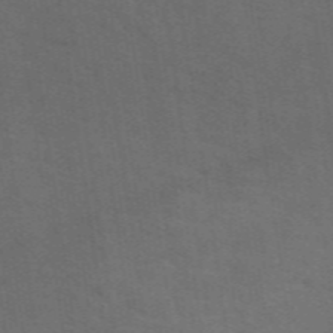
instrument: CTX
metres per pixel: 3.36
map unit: eAb
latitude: 50.8380
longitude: 112.6519
